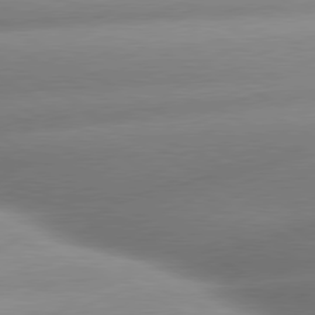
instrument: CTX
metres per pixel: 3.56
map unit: lApd
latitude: 80.0444
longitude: -157.6316
